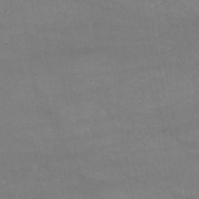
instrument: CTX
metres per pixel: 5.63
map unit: HNb
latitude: -53.7855
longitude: -34.9702
